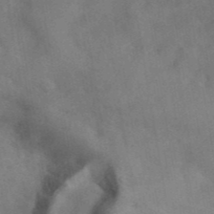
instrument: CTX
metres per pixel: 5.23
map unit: ANa
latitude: 41.8772
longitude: 15.6344
